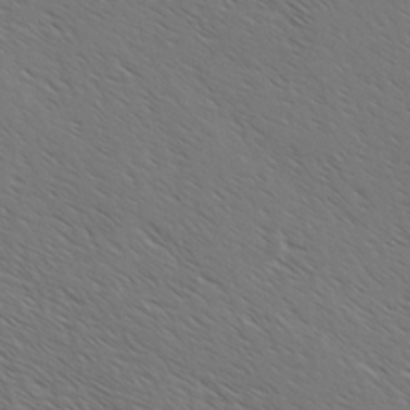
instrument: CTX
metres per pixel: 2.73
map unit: lAvf
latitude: -2.5006
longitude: -113.2159
